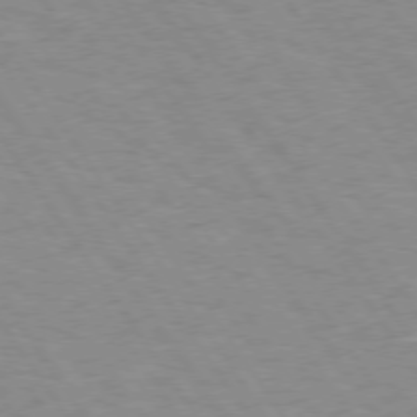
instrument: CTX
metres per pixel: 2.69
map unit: Hpe
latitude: 73.9151
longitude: -137.1026
